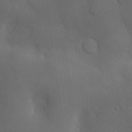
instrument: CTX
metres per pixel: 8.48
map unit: Nve
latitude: -8.7463
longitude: 174.1038
